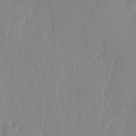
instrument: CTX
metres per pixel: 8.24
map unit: lHvf
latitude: 18.3089
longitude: -116.3467
